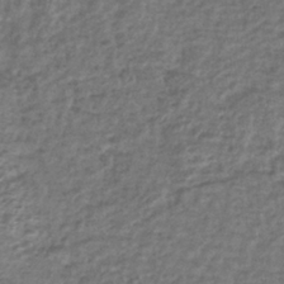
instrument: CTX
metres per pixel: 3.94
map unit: lHb
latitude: -41.0486
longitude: 70.4818
